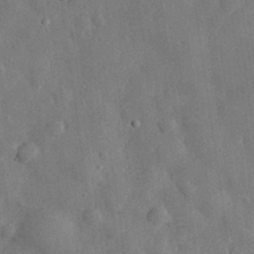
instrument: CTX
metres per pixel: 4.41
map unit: eHh
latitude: 30.4412
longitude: -77.4237
